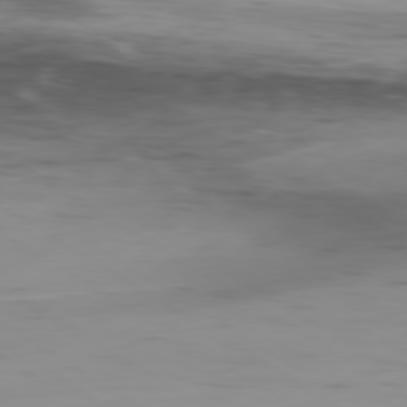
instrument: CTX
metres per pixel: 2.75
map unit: Hpe
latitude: -80.4629
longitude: 17.6344
